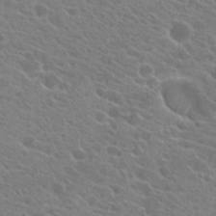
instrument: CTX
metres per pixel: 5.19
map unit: Hto
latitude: 22.9703
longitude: -39.3482
